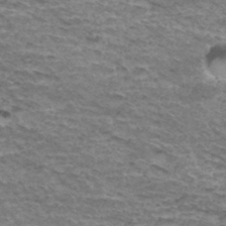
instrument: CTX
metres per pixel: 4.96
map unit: Hto
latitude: 36.4601
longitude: -43.0081
